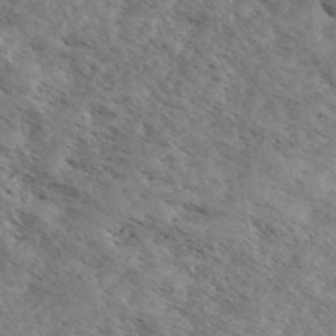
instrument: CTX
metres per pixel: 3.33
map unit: eHh
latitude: 35.0647
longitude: -140.6112
